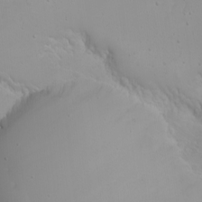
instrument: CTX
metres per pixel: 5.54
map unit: Nhu
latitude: -6.5573
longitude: -88.1011
